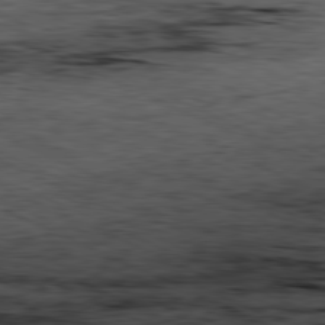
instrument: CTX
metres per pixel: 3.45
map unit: Ap
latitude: -81.2187
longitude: -91.0081
